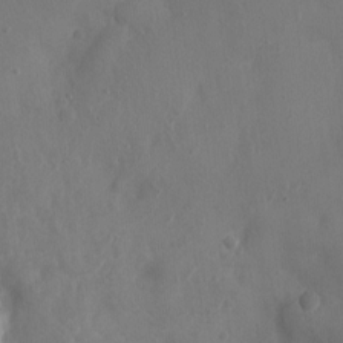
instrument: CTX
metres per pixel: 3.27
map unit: Ht
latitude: -4.0472
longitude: -16.2145
